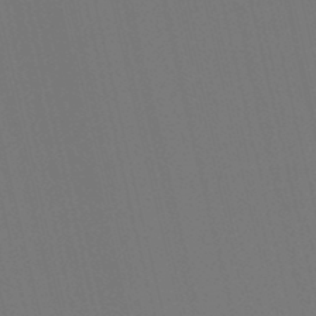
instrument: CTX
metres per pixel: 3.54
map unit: lHb
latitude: -47.3509
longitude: 61.0109
